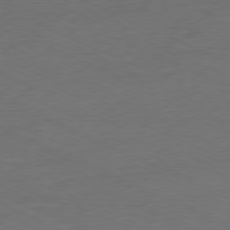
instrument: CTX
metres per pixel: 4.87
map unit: Ap
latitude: -80.2173
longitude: -92.1200
